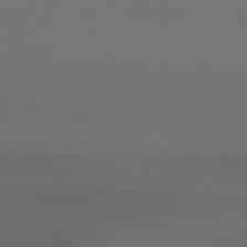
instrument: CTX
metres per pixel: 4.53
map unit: Hpe
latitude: 76.9891
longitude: -133.5371
